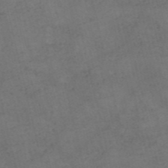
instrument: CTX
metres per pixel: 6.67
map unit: eHh
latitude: -55.2565
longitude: -89.5372
